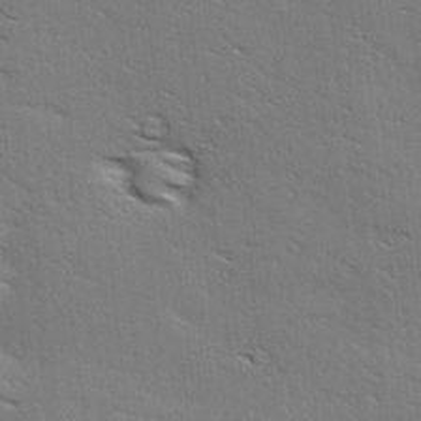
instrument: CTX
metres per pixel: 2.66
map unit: Ave
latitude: 17.5560
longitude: -137.9906
